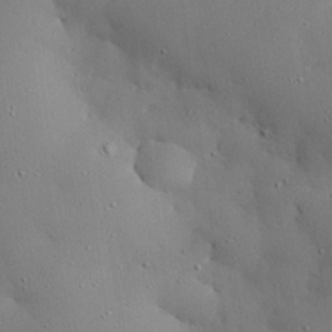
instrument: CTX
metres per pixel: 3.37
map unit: eHh
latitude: 28.1011
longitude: -82.8757
